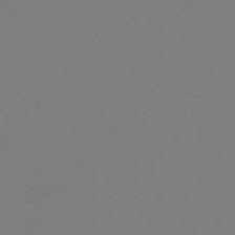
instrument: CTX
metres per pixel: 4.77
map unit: HNhu
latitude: -45.5399
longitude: 90.3684
